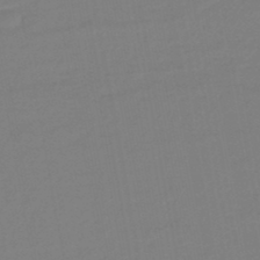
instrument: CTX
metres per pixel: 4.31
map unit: eHb
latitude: -45.8611
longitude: 88.2550
